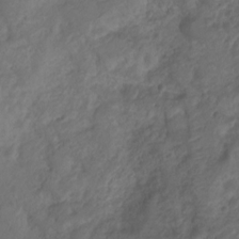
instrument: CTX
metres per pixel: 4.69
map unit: Nhu
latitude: 7.0836
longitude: -22.4601
